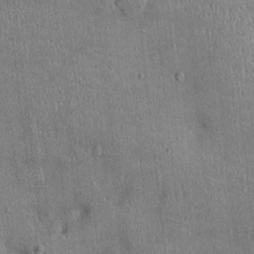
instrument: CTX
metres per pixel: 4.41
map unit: Ht
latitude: -2.6896
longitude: -13.8395
